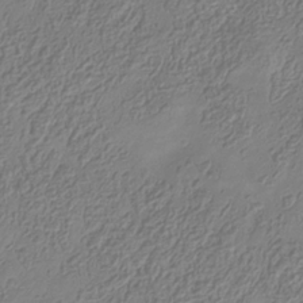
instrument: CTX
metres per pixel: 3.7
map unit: Hve
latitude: -34.6329
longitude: 89.1053
